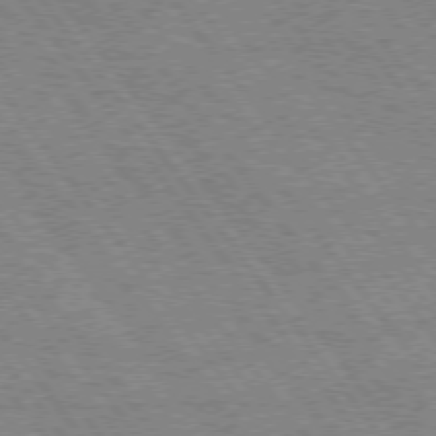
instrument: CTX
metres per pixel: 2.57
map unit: Hpe
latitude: 74.4412
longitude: -139.7261
